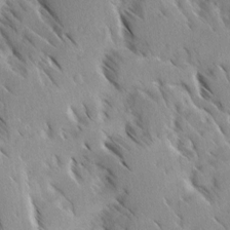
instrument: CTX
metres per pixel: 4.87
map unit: Ave
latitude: 8.8380
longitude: -104.0255
